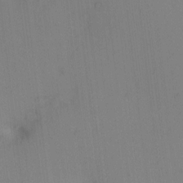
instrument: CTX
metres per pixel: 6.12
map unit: eHh
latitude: -0.7653
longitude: 17.4266
